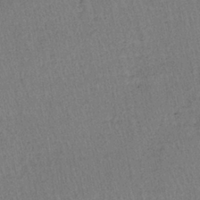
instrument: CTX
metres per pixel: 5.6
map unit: lHb
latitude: -38.9353
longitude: 72.8786
